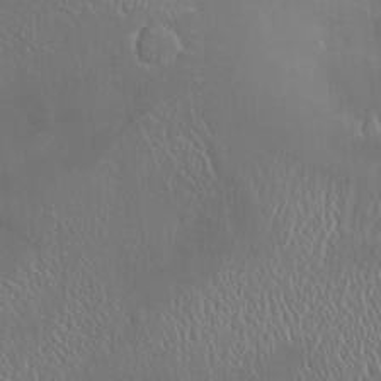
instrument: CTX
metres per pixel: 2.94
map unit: Hve
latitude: -11.3132
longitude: 173.9367
